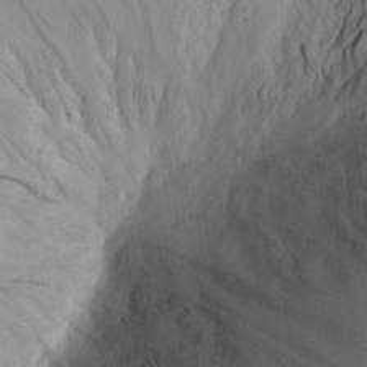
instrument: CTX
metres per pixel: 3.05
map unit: Aa
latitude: 19.8205
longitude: -141.3481
